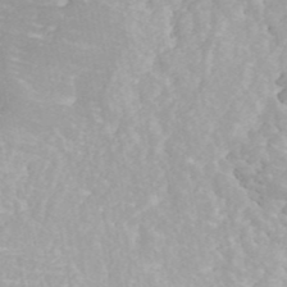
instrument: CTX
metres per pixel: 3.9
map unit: ANa
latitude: 43.5938
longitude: 29.9556
